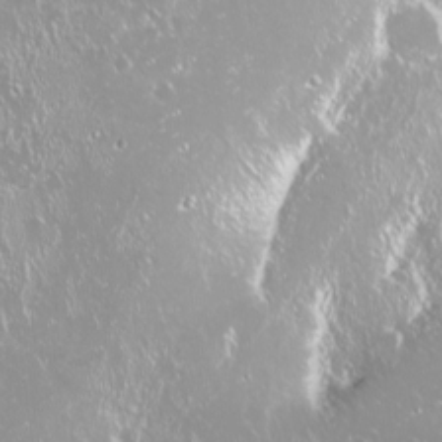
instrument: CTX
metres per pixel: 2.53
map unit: Nhu
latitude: -9.3132
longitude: -70.3656
